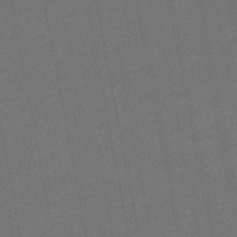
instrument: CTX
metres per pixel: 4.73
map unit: eHb
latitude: -48.0094
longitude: 89.1431
